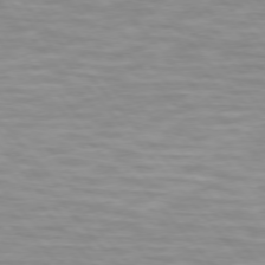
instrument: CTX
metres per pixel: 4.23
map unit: lApd
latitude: 74.6491
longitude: -60.7813
